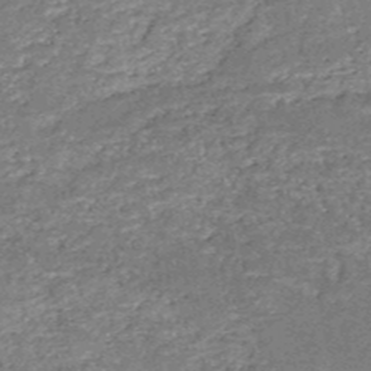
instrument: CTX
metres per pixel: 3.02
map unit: HNb
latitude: -51.5966
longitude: -49.3860
